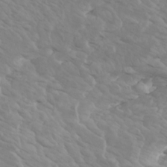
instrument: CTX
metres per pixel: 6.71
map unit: Htu
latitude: -5.5966
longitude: -75.8205
